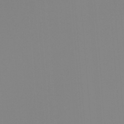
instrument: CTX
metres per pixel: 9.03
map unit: Ht
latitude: -13.2943
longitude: -51.0269
